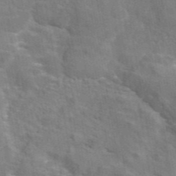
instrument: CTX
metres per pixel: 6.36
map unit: eAb
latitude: 44.6868
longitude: 110.2550
